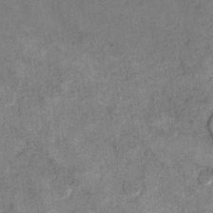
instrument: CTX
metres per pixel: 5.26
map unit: Hto
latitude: 8.0255
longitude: -35.5749
